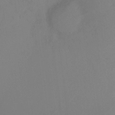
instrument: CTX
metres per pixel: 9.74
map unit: Ht
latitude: -15.0487
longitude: -43.1214
